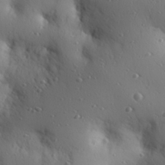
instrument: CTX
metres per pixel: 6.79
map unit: eHh
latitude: 26.4412
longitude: -75.1214
